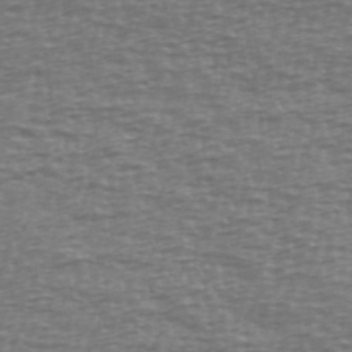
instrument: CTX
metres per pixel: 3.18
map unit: Ave
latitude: 38.7624
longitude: -113.5371
